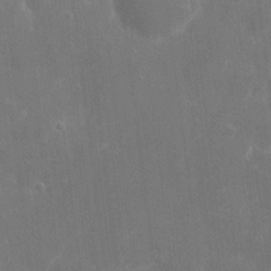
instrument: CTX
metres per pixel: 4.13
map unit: eHh
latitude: 9.0270
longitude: -71.5182
